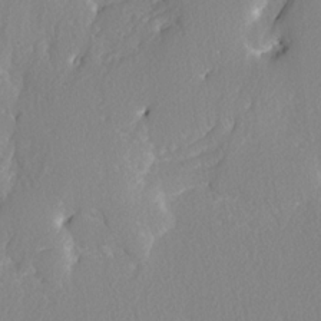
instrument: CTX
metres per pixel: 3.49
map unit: lAvf
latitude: -4.9919
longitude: -108.6490
